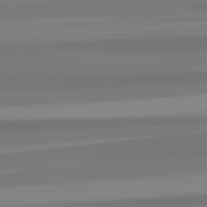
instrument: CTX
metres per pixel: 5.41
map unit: lApd
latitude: 82.7435
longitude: 173.5399
